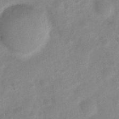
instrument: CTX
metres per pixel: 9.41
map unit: Nhu
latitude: 7.4048
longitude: -23.1970
